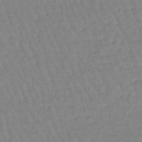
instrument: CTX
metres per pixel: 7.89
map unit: eHb
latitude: -45.1242
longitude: 80.5952
